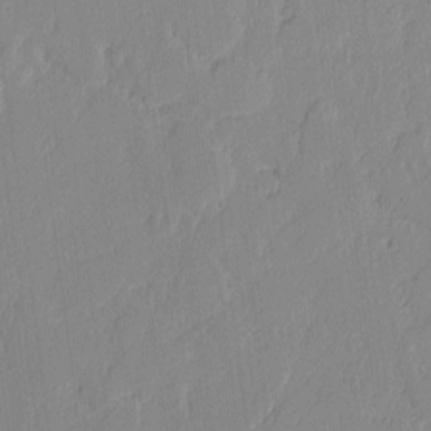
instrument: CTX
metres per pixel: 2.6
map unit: lAvf
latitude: -1.1054
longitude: -108.0444
